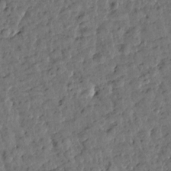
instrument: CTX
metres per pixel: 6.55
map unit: Htu
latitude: 0.3845
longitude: -179.6316
